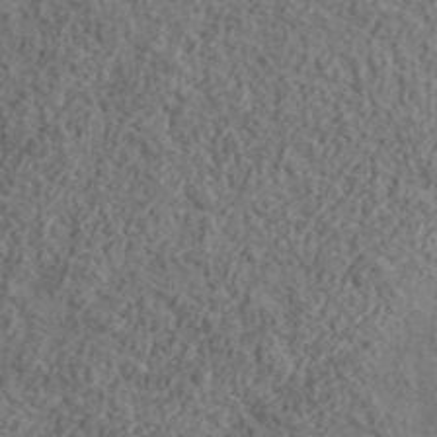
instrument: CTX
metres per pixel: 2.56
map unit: lHvf
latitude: 37.9150
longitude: -90.9325
